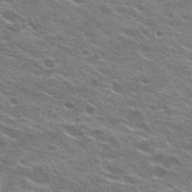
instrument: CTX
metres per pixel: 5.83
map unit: Hto
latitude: 23.7827
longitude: -37.4049
